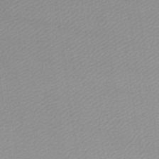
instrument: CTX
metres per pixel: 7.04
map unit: lHb
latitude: -47.6722
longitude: 67.5966
